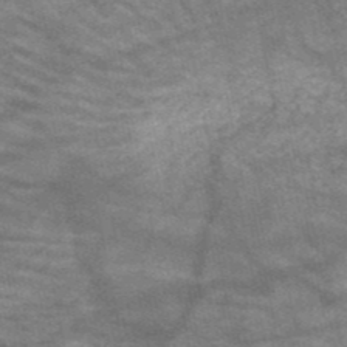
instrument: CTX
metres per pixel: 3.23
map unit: HNb
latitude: -52.6707
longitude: -43.2159
